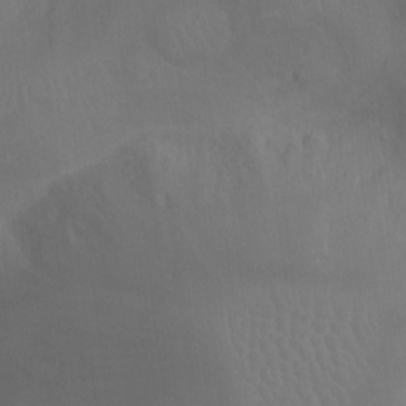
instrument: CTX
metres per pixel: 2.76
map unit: Ht
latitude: -16.8597
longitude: -40.2522
